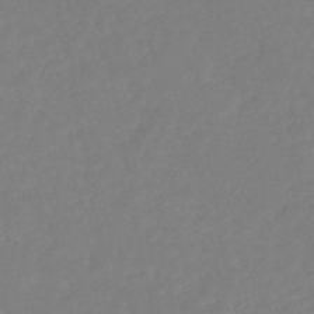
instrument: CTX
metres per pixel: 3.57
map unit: HNhu
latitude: -45.8800
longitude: 98.5951
